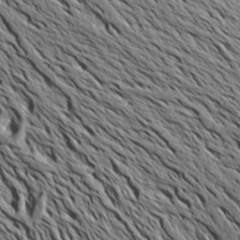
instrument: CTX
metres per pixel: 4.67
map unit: Aa
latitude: 20.1200
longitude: -148.0444
